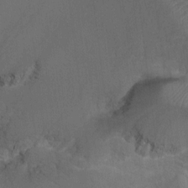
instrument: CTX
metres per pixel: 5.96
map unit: Ht
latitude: -1.6344
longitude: -17.2348
